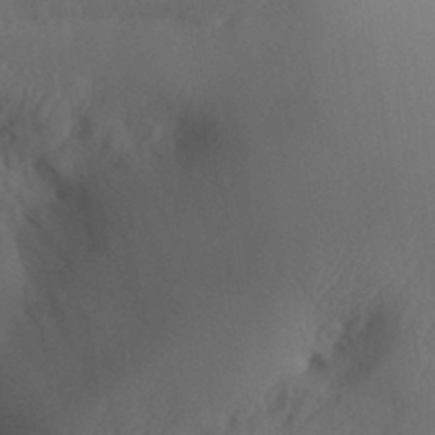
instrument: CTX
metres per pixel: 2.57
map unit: Aa
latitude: 32.2523
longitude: -141.4237
